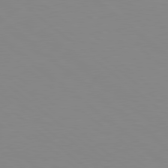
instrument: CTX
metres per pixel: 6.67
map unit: Hpe
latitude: 78.5735
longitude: -166.0444
